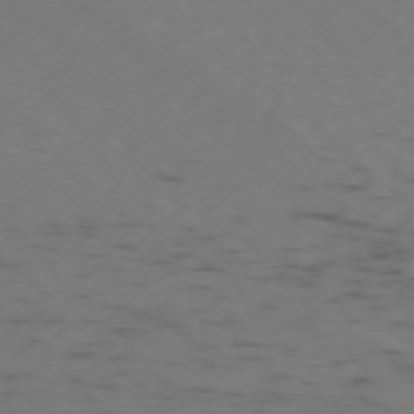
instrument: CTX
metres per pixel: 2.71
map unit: Ap
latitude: -76.2362
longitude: -65.8961
